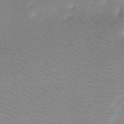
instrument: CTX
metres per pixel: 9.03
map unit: Ht
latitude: -9.8611
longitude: -39.1970
